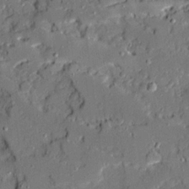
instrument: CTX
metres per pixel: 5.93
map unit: Ave
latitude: 19.4615
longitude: -128.3845
